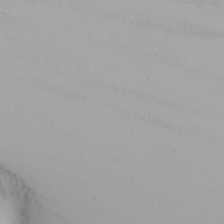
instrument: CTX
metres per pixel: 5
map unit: Nhu
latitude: -4.9919
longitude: -90.8002
